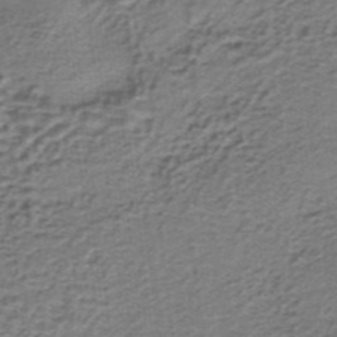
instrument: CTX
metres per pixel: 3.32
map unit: lHb
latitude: -36.6518
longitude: 60.4062
